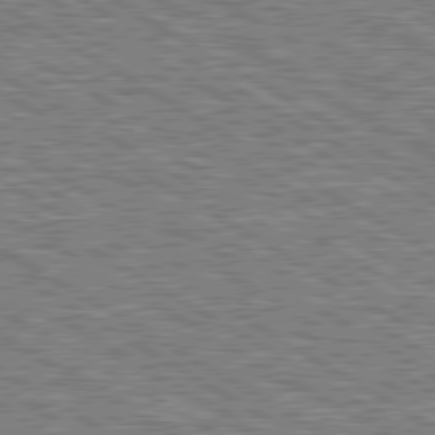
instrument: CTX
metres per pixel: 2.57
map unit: lApd
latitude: 80.1200
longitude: 172.0094
